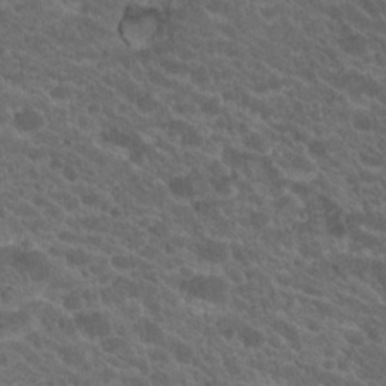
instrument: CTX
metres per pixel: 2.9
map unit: Hto
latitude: 19.6882
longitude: -35.2159
